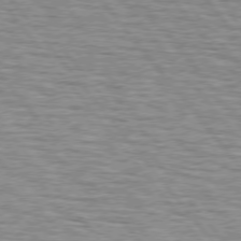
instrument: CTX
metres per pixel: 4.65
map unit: lApd
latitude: 75.4615
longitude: -76.1955
